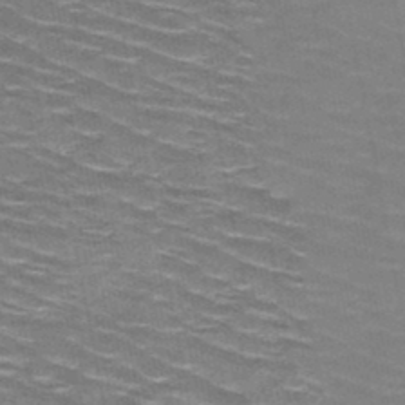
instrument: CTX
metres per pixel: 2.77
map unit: HNb
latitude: -47.7855
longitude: -47.2726
